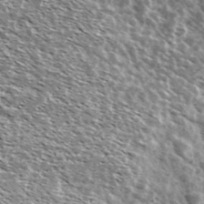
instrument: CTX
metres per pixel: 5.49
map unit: Ave
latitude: 37.9339
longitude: -108.4223
